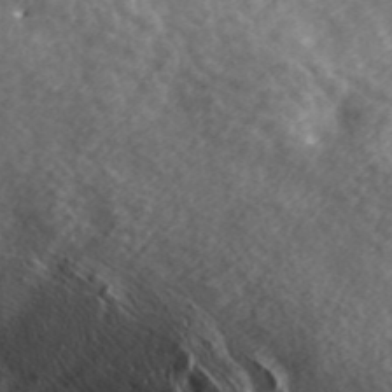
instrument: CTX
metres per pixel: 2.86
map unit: ANa
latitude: 42.4412
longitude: 18.3495
